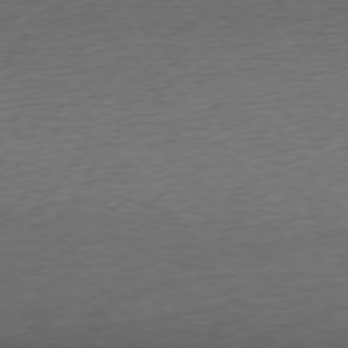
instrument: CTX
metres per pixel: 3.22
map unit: Ap
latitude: -75.9178
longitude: -88.9136
